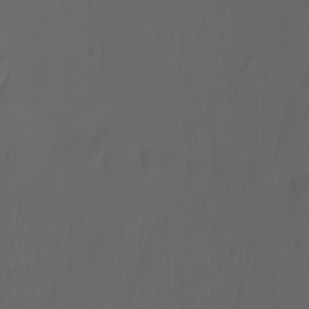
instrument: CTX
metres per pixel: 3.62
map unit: Nhu
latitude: -7.9178
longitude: -81.5371
